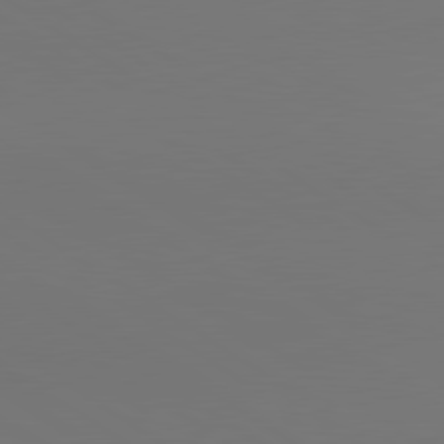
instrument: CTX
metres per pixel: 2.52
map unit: lApd
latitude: 80.8002
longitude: 152.1605
